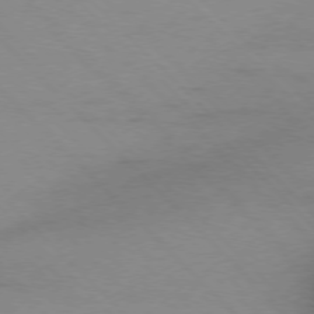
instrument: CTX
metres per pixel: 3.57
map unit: Ap
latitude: -77.3888
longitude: -69.5938
